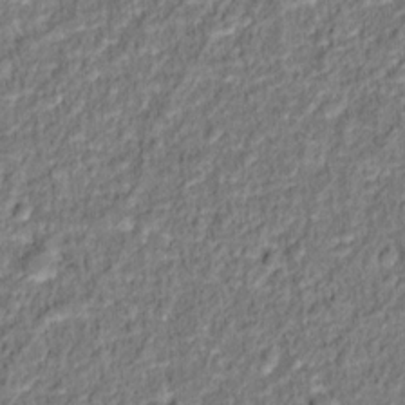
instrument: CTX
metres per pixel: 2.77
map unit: Hto
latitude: 13.1592
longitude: -38.2333
